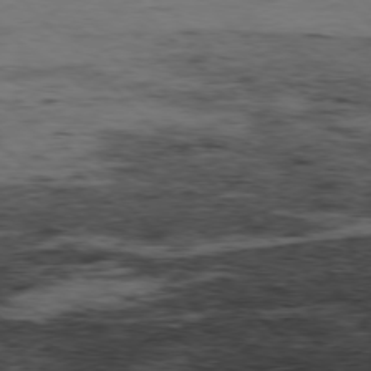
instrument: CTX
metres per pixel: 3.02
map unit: Hpe
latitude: -77.3699
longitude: 12.7652
